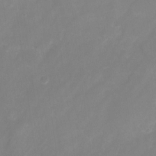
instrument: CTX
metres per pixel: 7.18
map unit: Nhu
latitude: -24.8786
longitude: -71.0458
